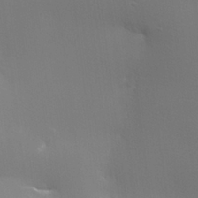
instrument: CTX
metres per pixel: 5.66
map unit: lHvf
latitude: 24.5734
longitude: 140.8975
